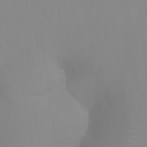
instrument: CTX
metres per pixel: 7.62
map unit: Ht
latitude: -8.3684
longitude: -34.0633
